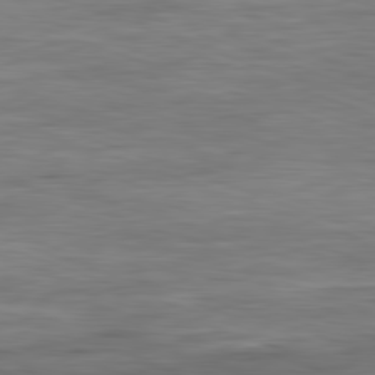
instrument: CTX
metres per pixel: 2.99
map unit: Ap
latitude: -81.9367
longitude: -78.8002
